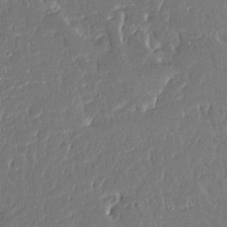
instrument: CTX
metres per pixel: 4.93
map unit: Ave
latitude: 15.4049
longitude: -140.0255
